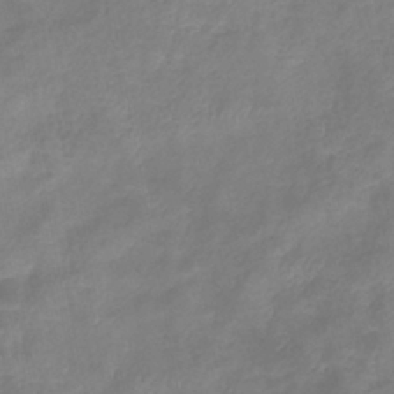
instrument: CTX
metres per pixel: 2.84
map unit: eHb
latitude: -37.9367
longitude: 76.5007
